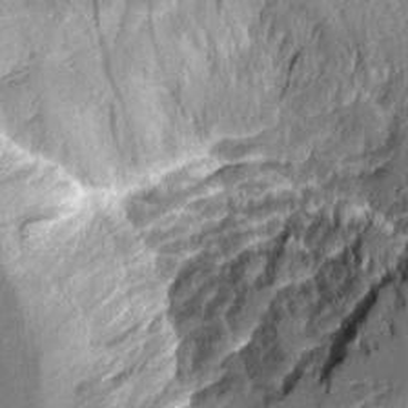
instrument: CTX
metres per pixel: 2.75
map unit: Aa
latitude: 8.1011
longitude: -128.4034
